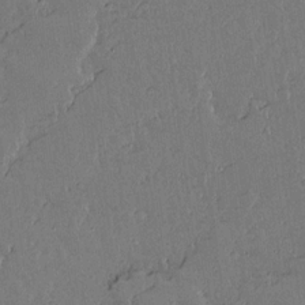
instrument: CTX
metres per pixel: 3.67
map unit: lAvf
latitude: 14.8569
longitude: -127.3104
